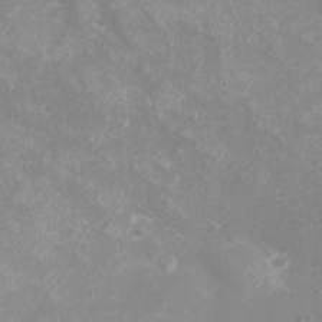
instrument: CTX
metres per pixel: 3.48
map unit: eHh
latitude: -4.2361
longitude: -74.8002
